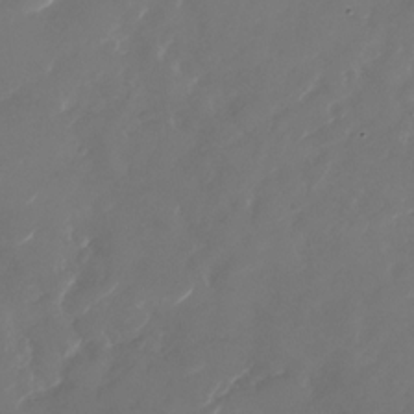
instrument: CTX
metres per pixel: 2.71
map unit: Nhu
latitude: -29.0109
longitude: -70.9891
